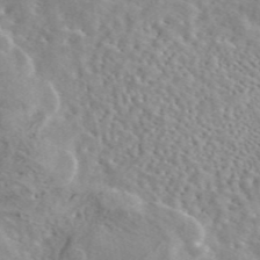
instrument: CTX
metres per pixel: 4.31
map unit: eAb
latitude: 44.6112
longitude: 112.5952
